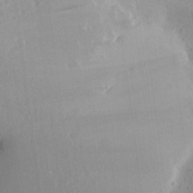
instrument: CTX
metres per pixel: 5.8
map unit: Aa
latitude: 23.9717
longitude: -147.2726
